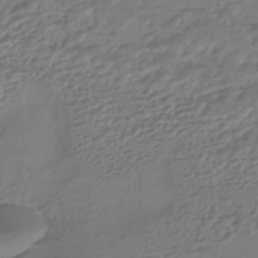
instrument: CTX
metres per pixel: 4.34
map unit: HNhu
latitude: -44.8030
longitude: 95.6910
